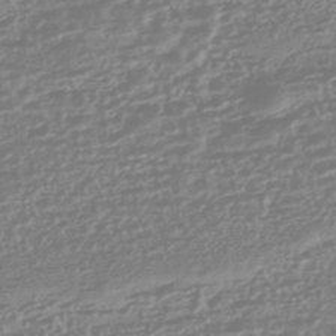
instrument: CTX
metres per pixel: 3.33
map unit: HNhu
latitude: -44.9164
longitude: 100.7652
